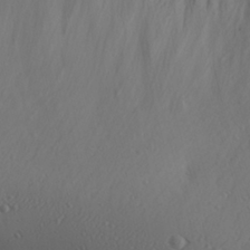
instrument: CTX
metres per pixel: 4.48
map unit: Ave
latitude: 23.4237
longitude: -135.4048
